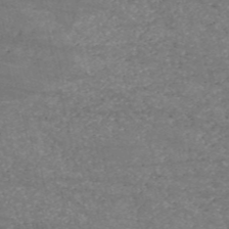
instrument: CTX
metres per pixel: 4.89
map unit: HNb
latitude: -53.6532
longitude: -38.6112
